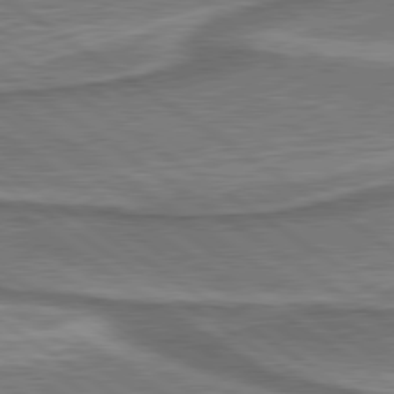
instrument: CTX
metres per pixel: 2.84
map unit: lApd
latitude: 79.9528
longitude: 171.5777
